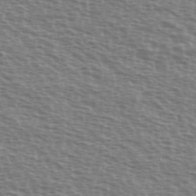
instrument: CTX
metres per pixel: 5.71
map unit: Ave
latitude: 38.1578
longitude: -113.1781
